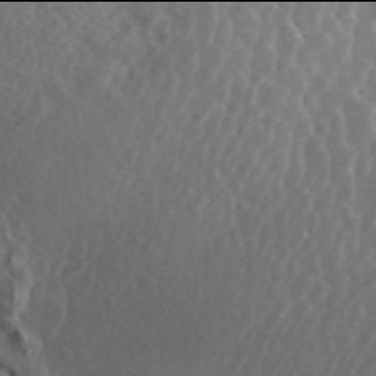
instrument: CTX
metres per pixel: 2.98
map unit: ANa
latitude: 45.9906
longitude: 28.3117
